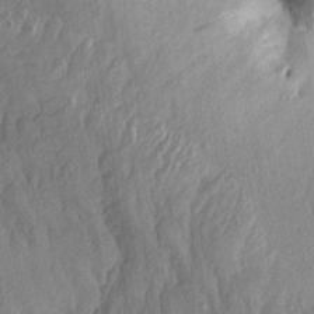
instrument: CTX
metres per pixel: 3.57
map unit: Aa
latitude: 14.6869
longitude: -144.4601
